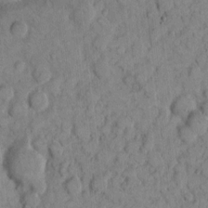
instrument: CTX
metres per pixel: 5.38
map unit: eHh
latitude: 7.9339
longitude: -63.7639
